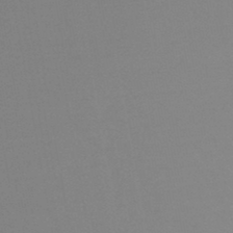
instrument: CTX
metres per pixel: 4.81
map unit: lHb
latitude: -44.2928
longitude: 73.6722
